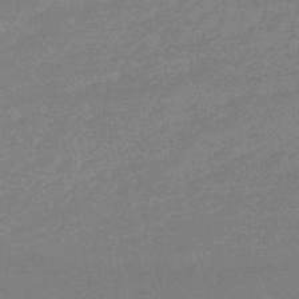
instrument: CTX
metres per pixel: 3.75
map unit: eHb
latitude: -48.1606
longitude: 87.9178
